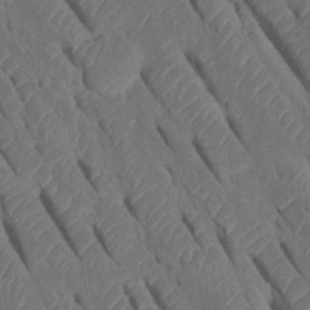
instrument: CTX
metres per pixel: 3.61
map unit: Htu
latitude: 0.1389
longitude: 147.7099
